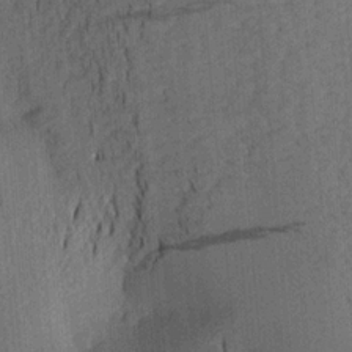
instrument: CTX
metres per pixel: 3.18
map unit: Aa
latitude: 19.9339
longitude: -144.0255
